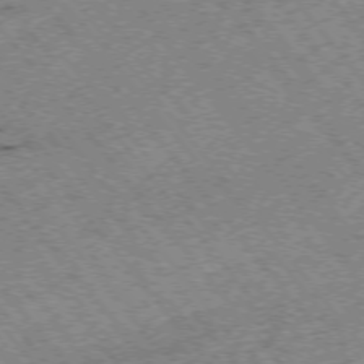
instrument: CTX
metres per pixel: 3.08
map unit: Hpe
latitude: -75.2565
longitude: -18.2522
